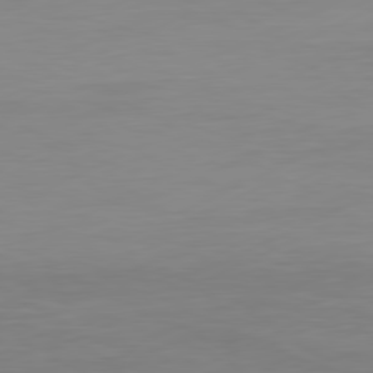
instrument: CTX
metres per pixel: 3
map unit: Ap
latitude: -81.4077
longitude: -84.5546
